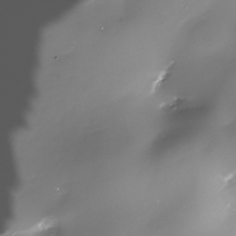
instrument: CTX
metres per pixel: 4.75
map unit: Nhe
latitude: -34.0850
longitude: -88.7247
